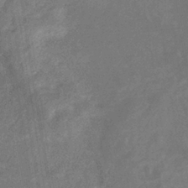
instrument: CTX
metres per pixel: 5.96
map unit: eHb
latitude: -34.7841
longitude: 75.0298
